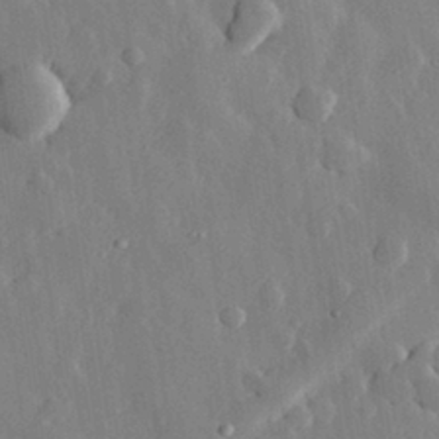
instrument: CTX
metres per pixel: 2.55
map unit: eHh
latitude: 29.3859
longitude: -79.6127
